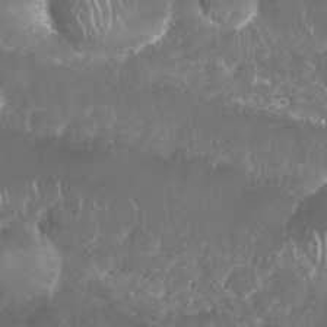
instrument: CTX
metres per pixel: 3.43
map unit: Nhu
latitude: 25.9339
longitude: -60.7435
